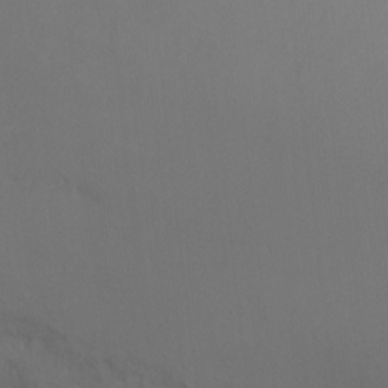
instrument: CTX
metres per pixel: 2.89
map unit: Ht
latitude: -6.1417
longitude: -35.0836
